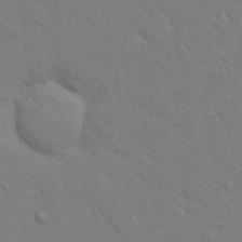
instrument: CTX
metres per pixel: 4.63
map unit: eHh
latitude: 18.2333
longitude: -63.0837
